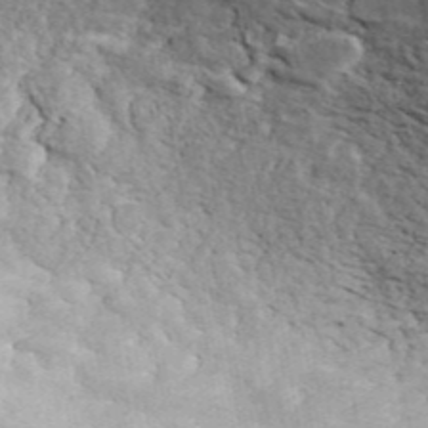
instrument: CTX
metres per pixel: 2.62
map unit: ANa
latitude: 45.2537
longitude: 46.7463
